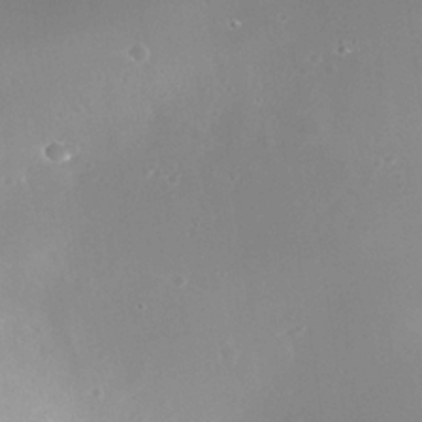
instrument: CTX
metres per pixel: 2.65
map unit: Nhe
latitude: -36.0094
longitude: -118.2711
